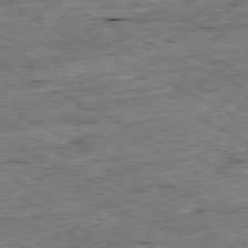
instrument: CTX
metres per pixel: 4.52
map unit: Ap
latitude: -80.6708
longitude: -88.2145
